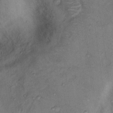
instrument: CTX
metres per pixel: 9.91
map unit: Nhu
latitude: 12.4979
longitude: -27.2915
